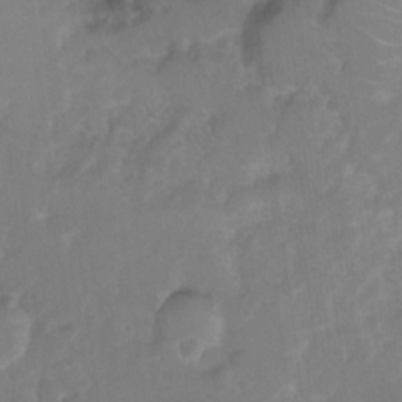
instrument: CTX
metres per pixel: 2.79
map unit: Ht
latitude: 6.0822
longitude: -30.5546
